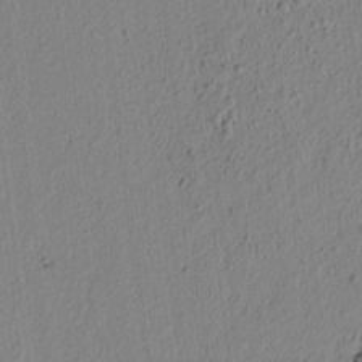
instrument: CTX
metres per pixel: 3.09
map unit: lAvf
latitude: 5.7639
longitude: 166.1795
